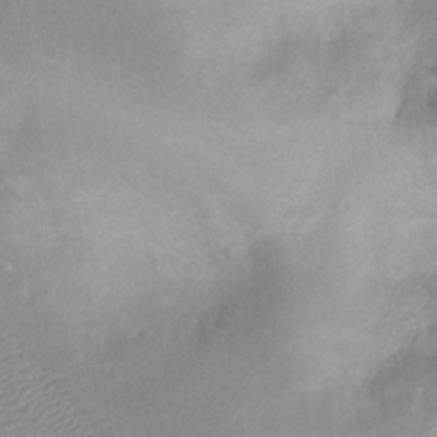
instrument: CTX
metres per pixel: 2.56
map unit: Htu
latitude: 2.4223
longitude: -21.6694
